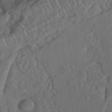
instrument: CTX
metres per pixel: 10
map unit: Nhu
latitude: 26.8191
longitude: -69.0459
